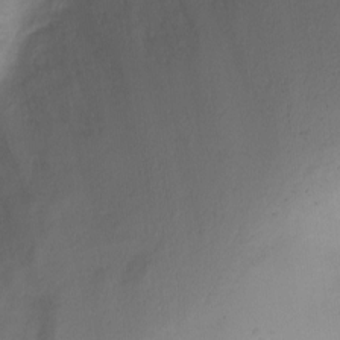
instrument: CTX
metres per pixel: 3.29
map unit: Ht
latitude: -9.7855
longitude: -28.6679
